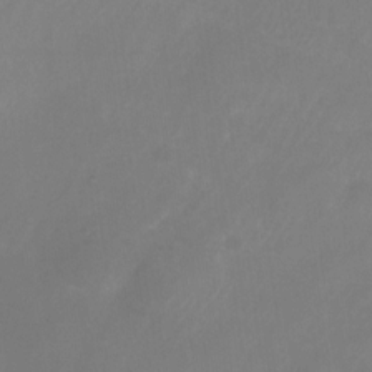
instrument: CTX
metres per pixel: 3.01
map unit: Nhu
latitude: -25.1431
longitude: -71.0647
